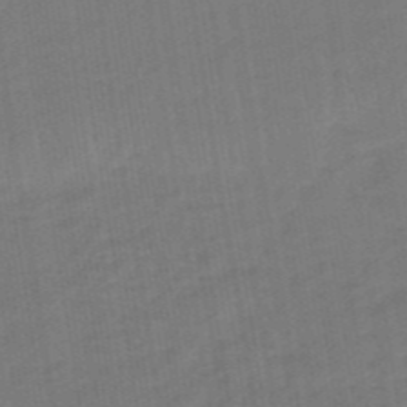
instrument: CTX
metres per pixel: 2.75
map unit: eHb
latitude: -46.9352
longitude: 87.2754
